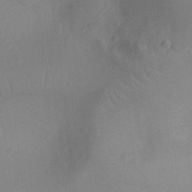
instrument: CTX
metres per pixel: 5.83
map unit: Ht
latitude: -11.2187
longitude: -22.1578
